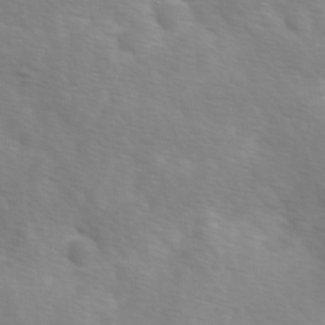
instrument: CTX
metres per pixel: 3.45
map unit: Ave
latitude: 1.3103
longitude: -113.2348
